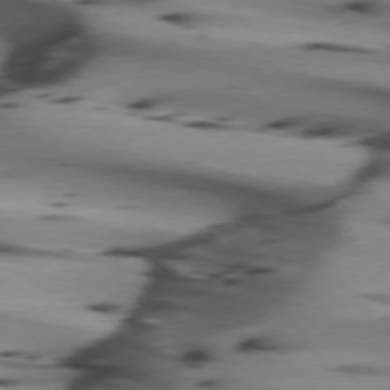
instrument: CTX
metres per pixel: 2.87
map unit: lApd
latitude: 74.8191
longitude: -64.7813
